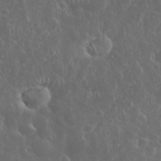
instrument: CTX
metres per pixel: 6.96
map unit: eHh
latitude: 34.0255
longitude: -60.9324
